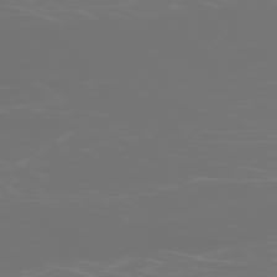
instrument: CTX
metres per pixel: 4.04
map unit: Ap
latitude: -77.4643
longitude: -80.4601
